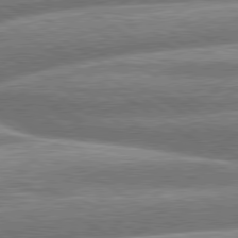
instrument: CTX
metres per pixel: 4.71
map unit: lApd
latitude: 79.9339
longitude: -159.9150
